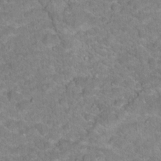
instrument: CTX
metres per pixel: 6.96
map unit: Hto
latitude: 18.1955
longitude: -35.9717
